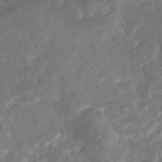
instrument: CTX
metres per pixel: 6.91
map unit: eHb
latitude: -33.5588
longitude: 73.6155
